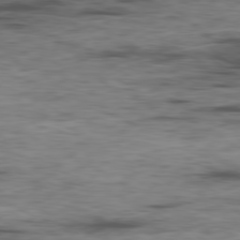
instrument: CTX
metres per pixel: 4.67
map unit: Ap
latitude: -80.0850
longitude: -91.6694
